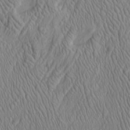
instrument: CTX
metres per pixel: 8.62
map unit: Htu
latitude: -3.0486
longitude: 157.0297
